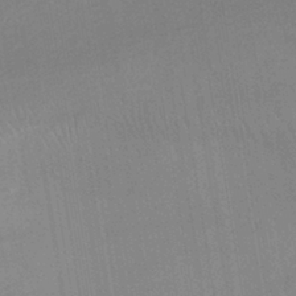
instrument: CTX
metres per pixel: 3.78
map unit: lHb
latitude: -40.1228
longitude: 72.9919
